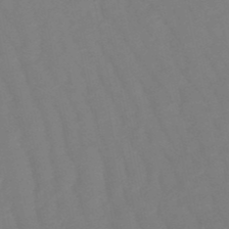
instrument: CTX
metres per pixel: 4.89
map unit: eHb
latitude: -50.2928
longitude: 77.2943
